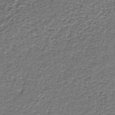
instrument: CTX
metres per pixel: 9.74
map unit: lHb
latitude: -39.9367
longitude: 61.3321
